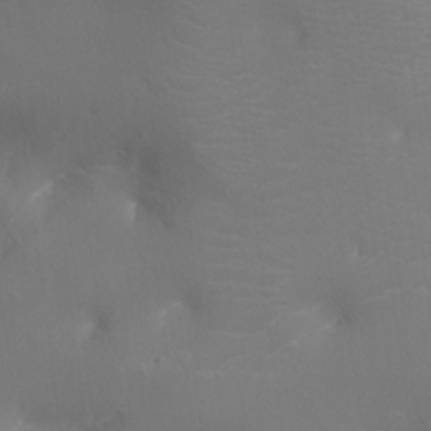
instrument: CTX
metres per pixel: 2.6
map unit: Ht
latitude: -16.8219
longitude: -42.1956
